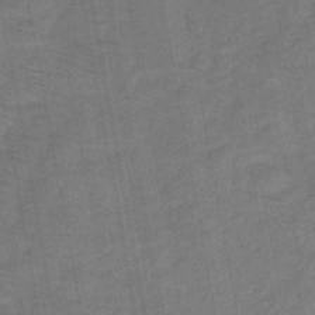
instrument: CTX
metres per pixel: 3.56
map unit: eHb
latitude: -39.6722
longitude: 82.7652
